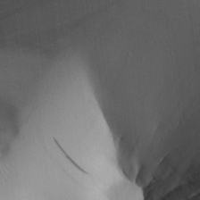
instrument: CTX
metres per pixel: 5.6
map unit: Aa
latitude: 25.6127
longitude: -129.6694
